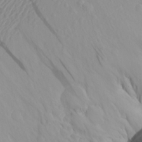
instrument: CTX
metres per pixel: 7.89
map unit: Aa
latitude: 22.9136
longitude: -146.9325
